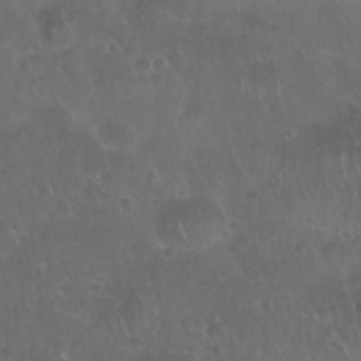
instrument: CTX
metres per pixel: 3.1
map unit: Nhu
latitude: 27.7450
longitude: -62.6491
